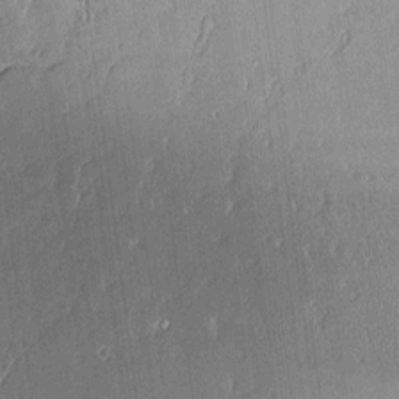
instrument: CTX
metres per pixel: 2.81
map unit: Aa
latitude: 11.8206
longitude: -128.3089
